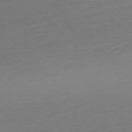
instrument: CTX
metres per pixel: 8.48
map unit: Ap
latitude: -76.8975
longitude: -92.5734
